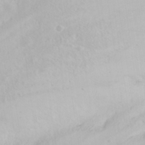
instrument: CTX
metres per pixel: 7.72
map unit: eHh
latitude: 31.1404
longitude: -59.0647
